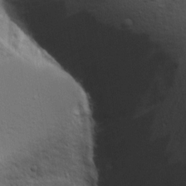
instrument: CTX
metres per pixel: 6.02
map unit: Aa
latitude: 18.2144
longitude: -125.5182
